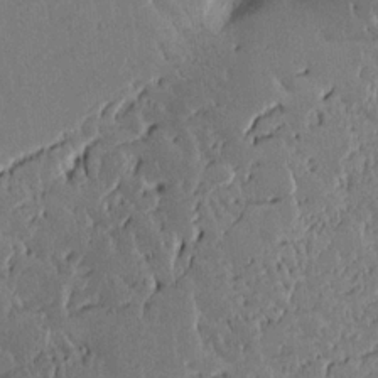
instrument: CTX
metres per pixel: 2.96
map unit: lAvf
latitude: 15.6883
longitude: -127.7639
